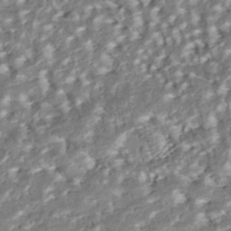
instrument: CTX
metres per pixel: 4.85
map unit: ANa
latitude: -42.5762
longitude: 107.5588
